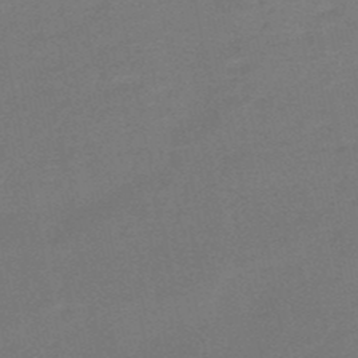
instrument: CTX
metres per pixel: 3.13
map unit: eHb
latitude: -48.9731
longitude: 86.4251
